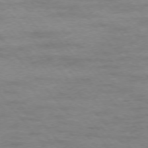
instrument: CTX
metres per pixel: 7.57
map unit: Ap
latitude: -76.7463
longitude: -84.3656
